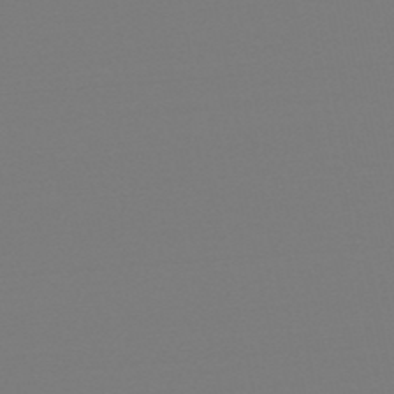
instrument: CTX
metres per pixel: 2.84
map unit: eHb
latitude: -49.3510
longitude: 67.0486
